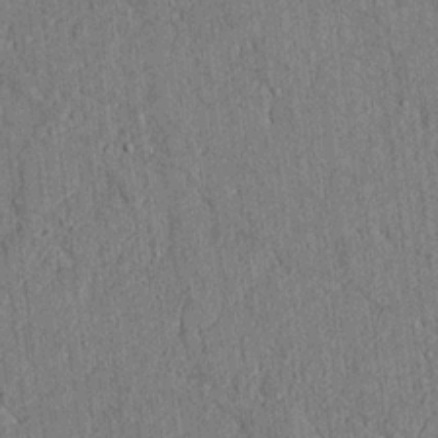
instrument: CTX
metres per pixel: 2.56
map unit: lAvf
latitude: 5.2159
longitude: 169.5399
